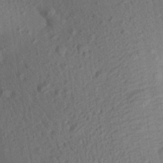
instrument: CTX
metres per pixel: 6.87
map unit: Aa
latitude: 27.6127
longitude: -141.6882
